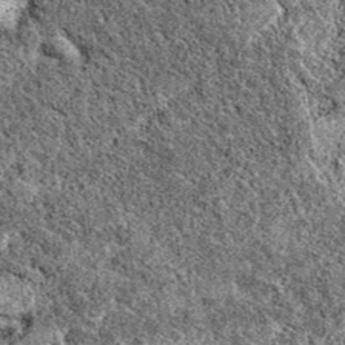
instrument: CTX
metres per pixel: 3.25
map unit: eAb
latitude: 38.0822
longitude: 111.1998
